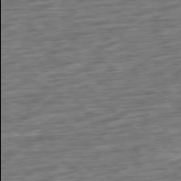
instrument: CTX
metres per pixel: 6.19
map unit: Ap
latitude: -79.9745
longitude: -53.9906
